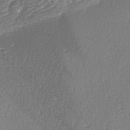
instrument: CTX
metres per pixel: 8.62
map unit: lAa
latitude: -2.6707
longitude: -127.7639
